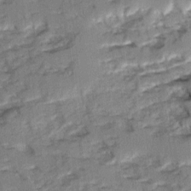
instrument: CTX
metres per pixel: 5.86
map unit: Ave
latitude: 0.8947
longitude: -110.2334
